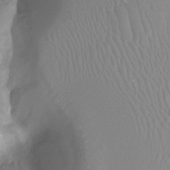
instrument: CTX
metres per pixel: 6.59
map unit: Ht
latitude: -4.0472
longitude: -26.7624
